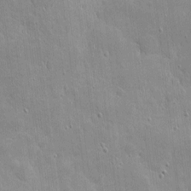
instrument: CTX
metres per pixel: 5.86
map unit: eHh
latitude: 4.2145
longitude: -70.8191
